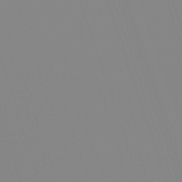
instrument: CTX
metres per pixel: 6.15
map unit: lHb
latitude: -48.8786
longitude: 81.4833
